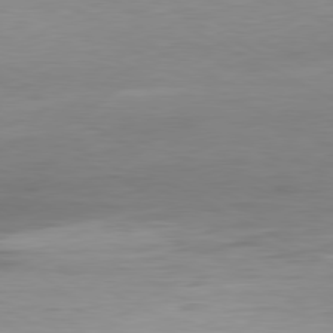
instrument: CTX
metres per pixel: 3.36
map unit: Ap
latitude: -81.0676
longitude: -95.6883
